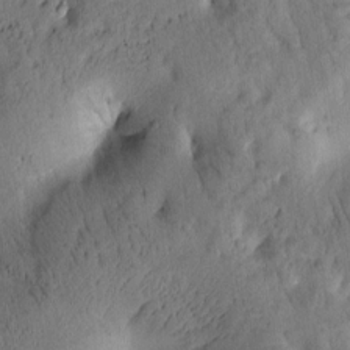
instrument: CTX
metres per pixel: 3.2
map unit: Htu
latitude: -1.7667
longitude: 170.3306
